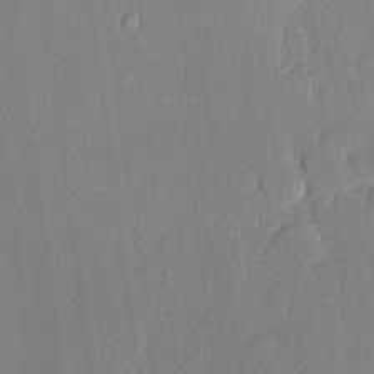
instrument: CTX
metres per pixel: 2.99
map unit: lHvf
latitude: 20.6491
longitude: 144.5952
